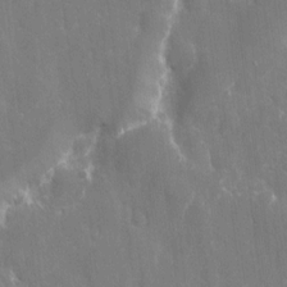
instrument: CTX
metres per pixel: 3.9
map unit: eHh
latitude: 8.5924
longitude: -70.2333
